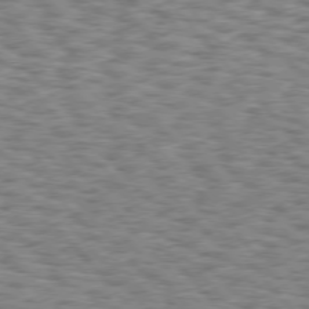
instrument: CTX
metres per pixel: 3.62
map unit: Hpe
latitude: 75.7261
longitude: -135.9339
